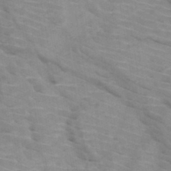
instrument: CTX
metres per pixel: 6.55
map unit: HNb
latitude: -46.9541
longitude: -45.1970
